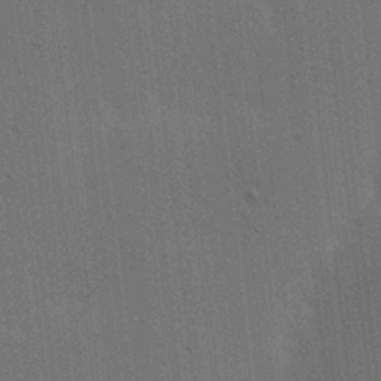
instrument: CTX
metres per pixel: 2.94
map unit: lAa
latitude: 12.2145
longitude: -108.8947
